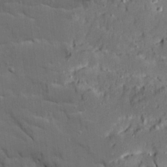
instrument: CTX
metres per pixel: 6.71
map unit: Ave
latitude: 19.2159
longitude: -128.4790
